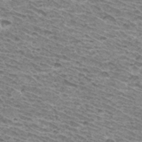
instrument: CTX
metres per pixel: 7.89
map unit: Hto
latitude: 33.4049
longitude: -40.5167
